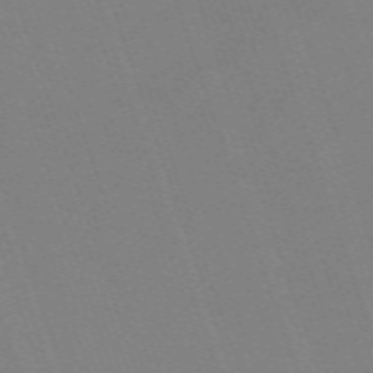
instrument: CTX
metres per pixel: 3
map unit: eHh
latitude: -64.8786
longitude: 51.4643
